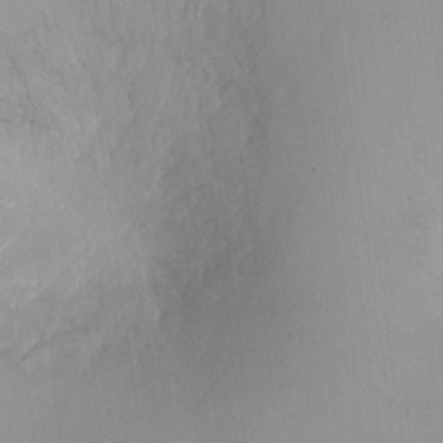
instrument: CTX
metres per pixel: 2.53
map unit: Ht
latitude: -17.0298
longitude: -44.8191
